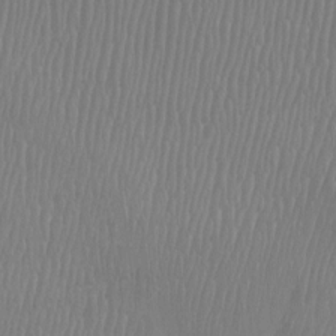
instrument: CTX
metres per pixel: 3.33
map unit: Htu
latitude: -8.4440
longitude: -75.6883
